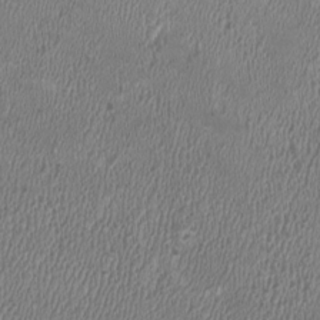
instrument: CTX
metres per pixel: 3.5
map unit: HNhu
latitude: 0.9324
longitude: -0.6868
